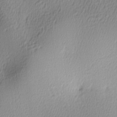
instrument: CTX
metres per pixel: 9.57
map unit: lAa
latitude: -5.5399
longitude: -123.0458
